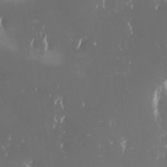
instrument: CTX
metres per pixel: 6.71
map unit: eHh
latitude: -2.3873
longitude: 20.5573
